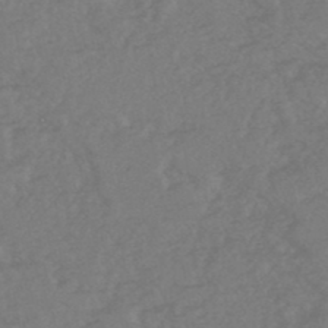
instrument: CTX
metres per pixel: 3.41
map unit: HNhu
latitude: -48.1795
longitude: 97.7856
